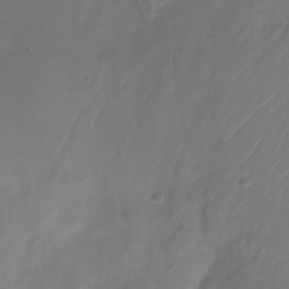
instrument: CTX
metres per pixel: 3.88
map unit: Nhu
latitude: -28.4062
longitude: -72.4412
